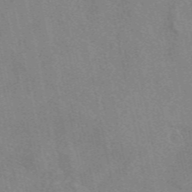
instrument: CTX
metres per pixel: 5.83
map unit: eAb
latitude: 49.9528
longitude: 116.5573
